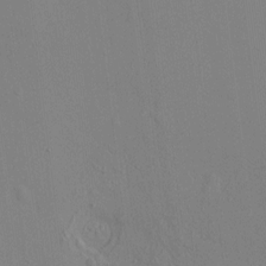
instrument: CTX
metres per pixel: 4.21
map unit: HNhu
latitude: 6.9325
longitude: 15.1809
